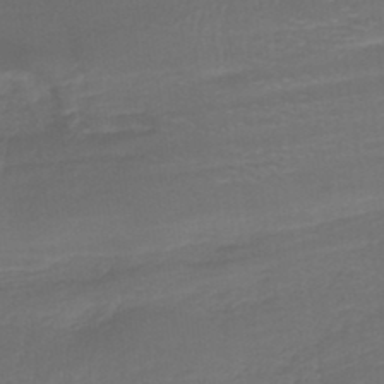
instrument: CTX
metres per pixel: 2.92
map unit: lHb
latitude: -38.2551
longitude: 58.3495
